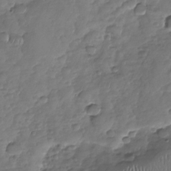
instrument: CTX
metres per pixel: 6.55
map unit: Nhu
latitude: -30.3873
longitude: -61.4993
